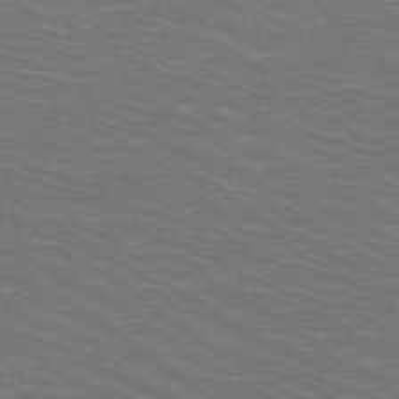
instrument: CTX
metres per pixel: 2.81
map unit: HNb
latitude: -48.9353
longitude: -46.5357
